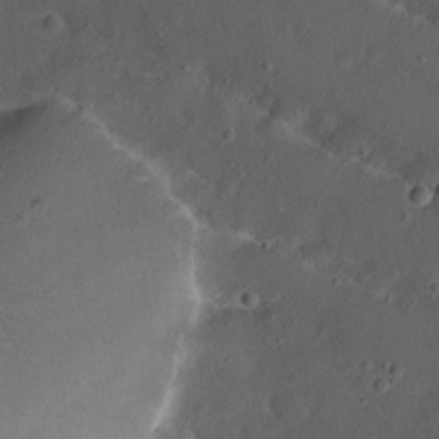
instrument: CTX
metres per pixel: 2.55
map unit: Nhu
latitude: 22.6112
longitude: -71.0458
